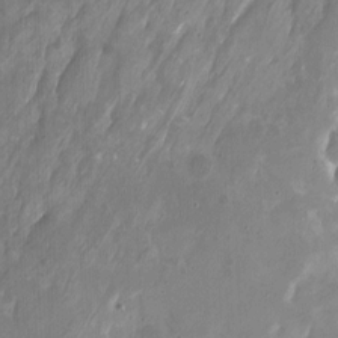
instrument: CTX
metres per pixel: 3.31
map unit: Nhu
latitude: -16.2551
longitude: -57.8583
